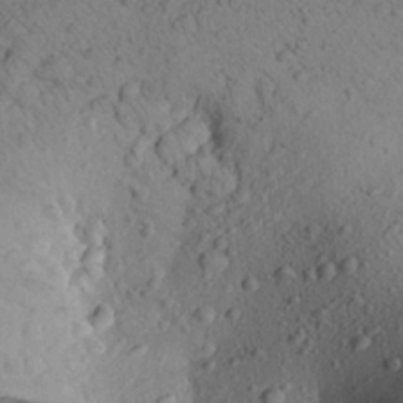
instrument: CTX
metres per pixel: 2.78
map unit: Aa
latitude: 23.5749
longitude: -148.1767
